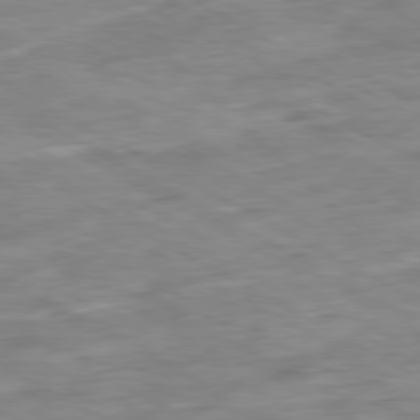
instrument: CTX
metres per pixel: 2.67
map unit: Ap
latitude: -80.7652
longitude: -81.4426
